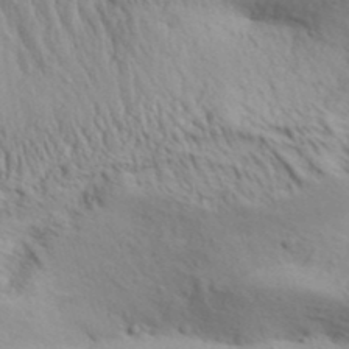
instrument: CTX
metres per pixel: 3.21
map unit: Aa
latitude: 31.5938
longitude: -135.0269
